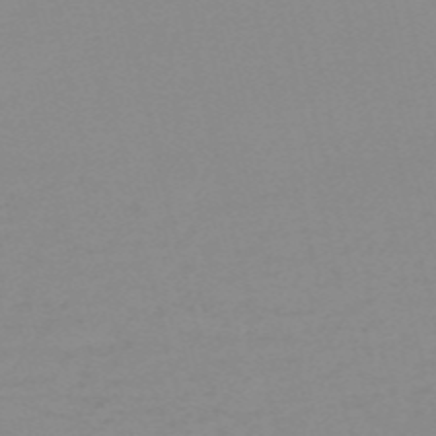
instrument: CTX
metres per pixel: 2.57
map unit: HNb
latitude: -56.2739
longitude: -42.8947
